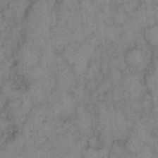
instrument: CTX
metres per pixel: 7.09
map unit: eHh
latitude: 11.8017
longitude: -62.6491
